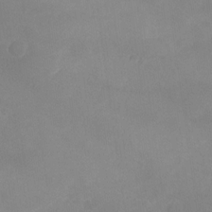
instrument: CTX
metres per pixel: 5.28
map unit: Nhu
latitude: -28.0283
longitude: -63.6694
